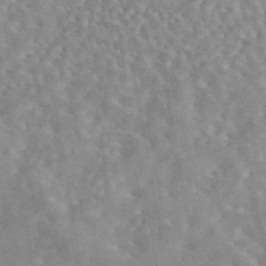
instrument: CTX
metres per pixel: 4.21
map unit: eAb
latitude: 44.8380
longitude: 116.8596
